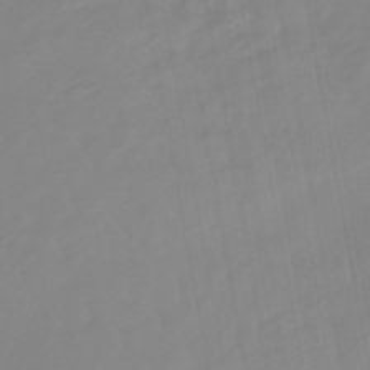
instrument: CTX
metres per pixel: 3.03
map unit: eHb
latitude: -48.7841
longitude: 84.3873
